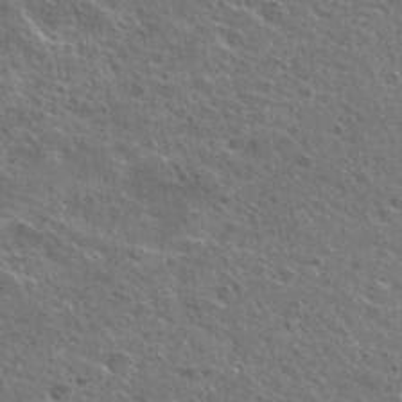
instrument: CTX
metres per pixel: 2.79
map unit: Hto
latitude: 25.3670
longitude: -45.4993
